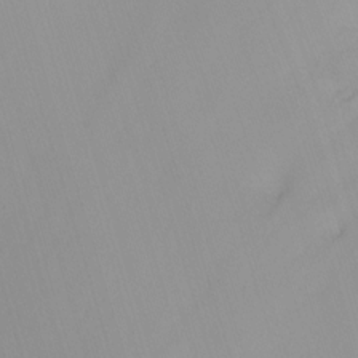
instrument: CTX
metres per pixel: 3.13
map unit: Nhu
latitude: -7.8611
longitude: -75.4993
